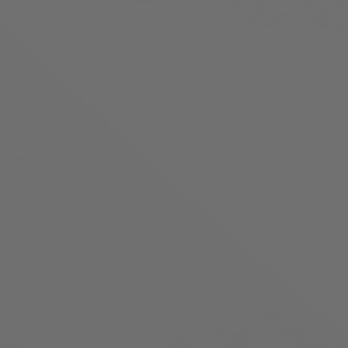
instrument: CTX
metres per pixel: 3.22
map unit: Hpe
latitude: 77.8961
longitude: -177.1214
